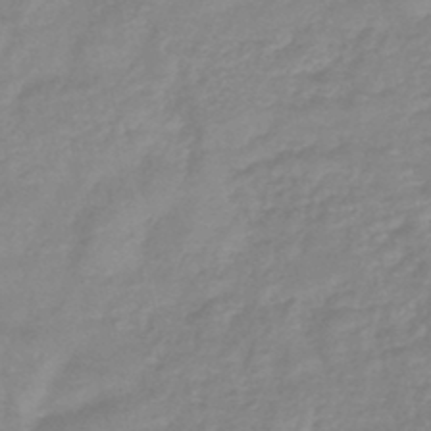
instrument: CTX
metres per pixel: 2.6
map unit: eHb
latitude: -44.9542
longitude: 81.2754
